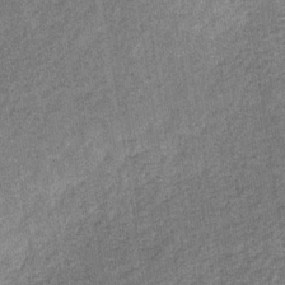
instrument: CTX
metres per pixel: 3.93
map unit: eHb
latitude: -30.7841
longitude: 70.7841
